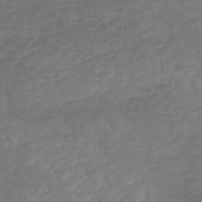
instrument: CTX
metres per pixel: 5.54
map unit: HNhu
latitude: -47.8800
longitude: 28.1795
